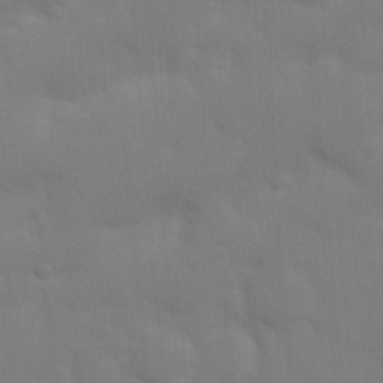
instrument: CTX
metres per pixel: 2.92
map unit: Nhu
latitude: 21.3482
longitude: -72.9514
